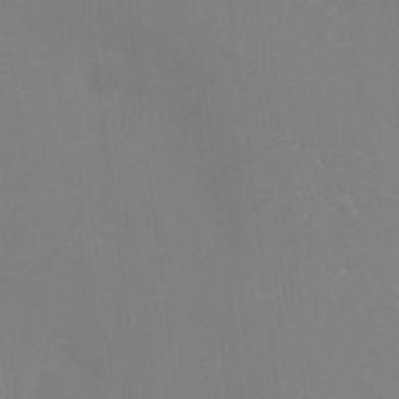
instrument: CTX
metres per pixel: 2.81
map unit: eHh
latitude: -2.3306
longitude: -80.7624
